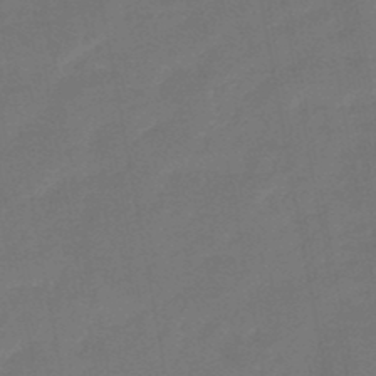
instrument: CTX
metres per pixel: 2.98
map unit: eHb
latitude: -47.5588
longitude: 82.3873
